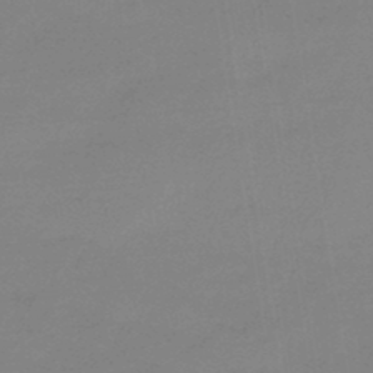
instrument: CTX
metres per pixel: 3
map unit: eHb
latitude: -45.4265
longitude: 86.5385
